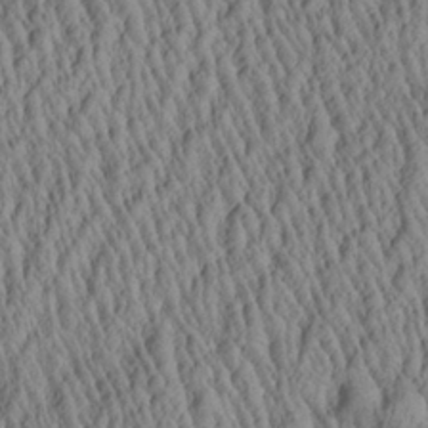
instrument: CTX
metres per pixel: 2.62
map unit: Aa
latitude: 26.9703
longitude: -135.6883
